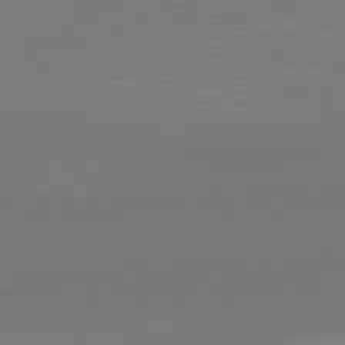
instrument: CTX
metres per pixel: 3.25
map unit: lApd
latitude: 82.2333
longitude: -159.9528
